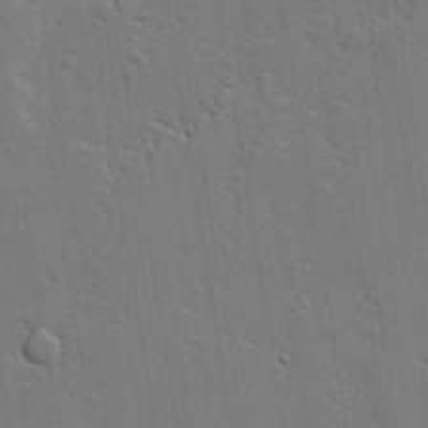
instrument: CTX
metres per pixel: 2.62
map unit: lAvf
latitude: 23.4426
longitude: -110.4034
